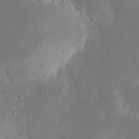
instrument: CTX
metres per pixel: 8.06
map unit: eHh
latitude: 5.5371
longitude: -70.4223
